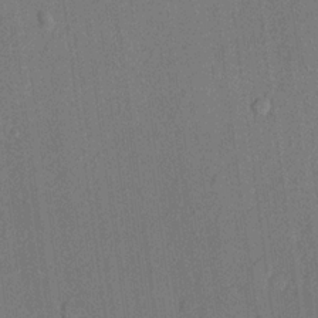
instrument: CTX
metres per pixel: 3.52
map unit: lHvf
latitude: 20.7624
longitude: 144.2740
